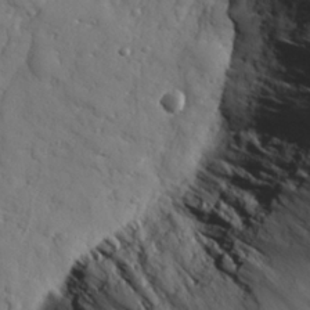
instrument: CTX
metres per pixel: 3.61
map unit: eHh
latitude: 28.0444
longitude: -75.4426
